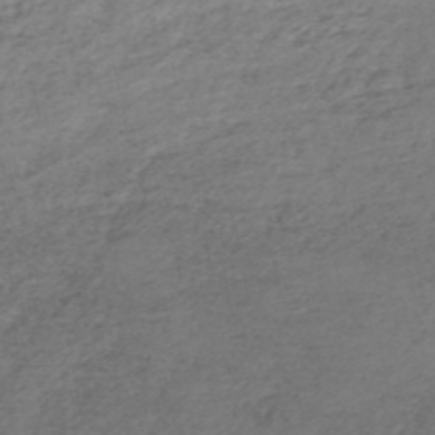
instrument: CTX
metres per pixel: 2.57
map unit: HNb
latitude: -52.1983
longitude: -52.6113
